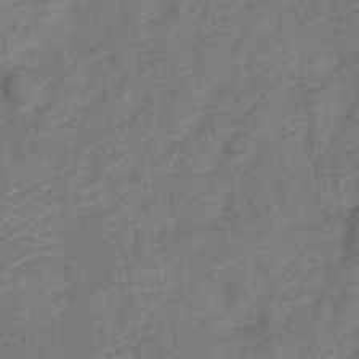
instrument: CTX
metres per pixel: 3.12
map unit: Nve
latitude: -18.7274
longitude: 108.5007
